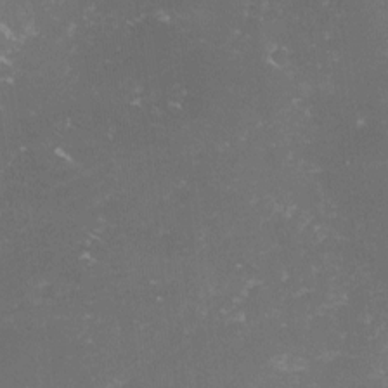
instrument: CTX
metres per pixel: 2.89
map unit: lHvf
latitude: -14.5196
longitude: -100.0444
